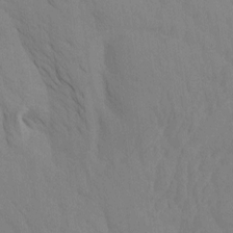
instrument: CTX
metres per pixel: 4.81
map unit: Htu
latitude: -7.5021
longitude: -68.3656
